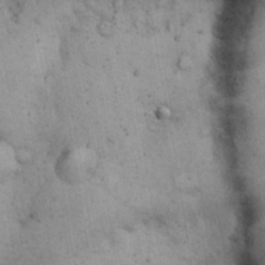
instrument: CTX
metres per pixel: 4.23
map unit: Nhu
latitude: 26.8569
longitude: -68.2334
